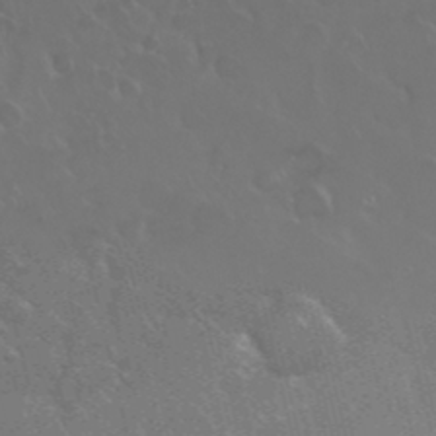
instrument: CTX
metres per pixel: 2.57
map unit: Nhu
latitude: 28.0444
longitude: -61.6694
